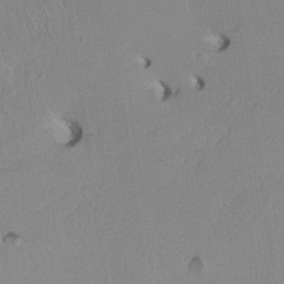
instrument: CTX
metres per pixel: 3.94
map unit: HNhu
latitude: -1.2754
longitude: -7.7827
